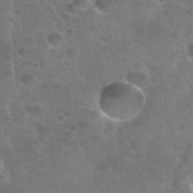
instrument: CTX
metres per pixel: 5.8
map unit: Nhu
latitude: 31.2348
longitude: -54.1011
